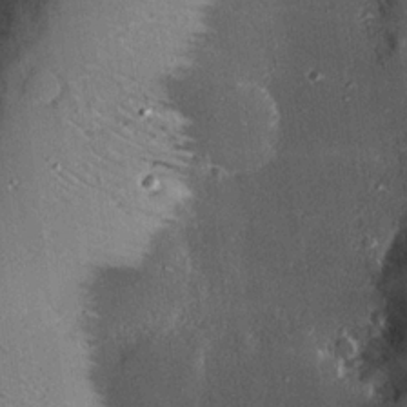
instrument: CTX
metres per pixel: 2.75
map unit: eHh
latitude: 22.8191
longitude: -90.7435
